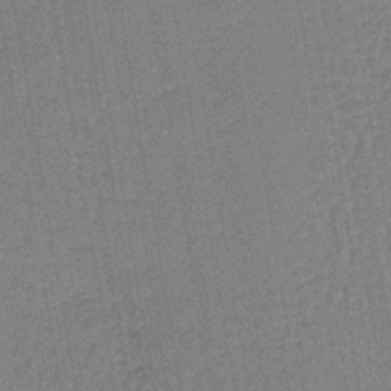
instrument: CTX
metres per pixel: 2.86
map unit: lHb
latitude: -42.5195
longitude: 62.7274
